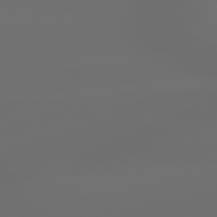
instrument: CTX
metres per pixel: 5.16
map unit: lApd
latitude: 79.7261
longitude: -139.0269
